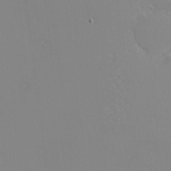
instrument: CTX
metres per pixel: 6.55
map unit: eHh
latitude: -3.2564
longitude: -80.7246
